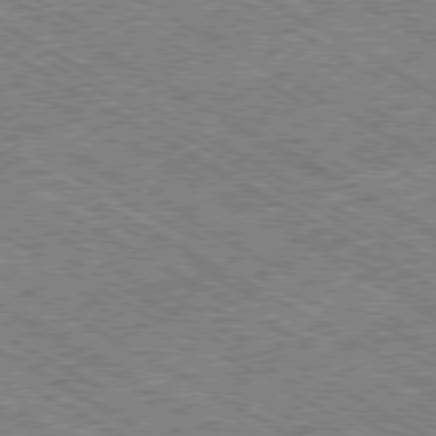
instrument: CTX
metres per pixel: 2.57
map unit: Ap
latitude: -79.9556
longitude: -79.0081
